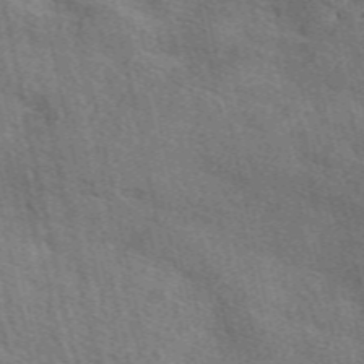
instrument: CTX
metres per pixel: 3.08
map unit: eAb
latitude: 50.8380
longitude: 114.0661
